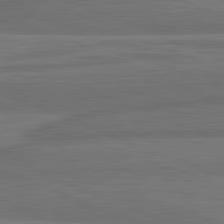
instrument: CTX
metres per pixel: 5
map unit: lApd
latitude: 82.0255
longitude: -171.5371
